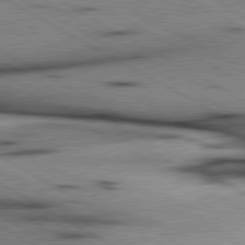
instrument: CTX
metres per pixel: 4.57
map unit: lApd
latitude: 80.1578
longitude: 162.1039
